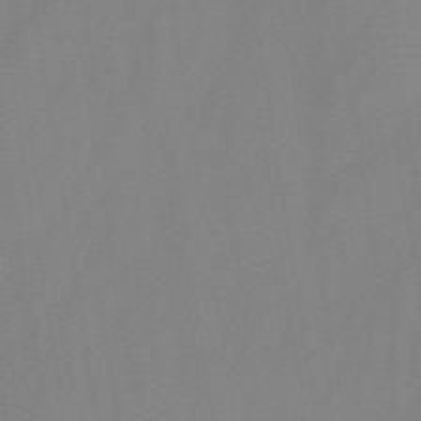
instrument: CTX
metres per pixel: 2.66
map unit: HNb
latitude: -46.5951
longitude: -39.1970
